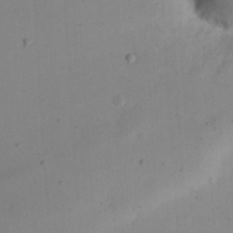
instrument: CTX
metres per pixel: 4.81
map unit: eHh
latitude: 23.6316
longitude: -66.5356
